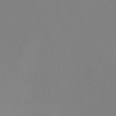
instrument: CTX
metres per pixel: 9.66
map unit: eHh
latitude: -1.8990
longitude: -74.5735
